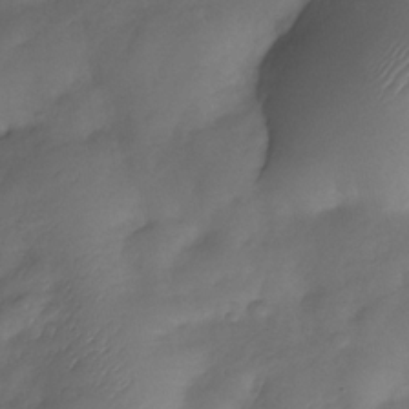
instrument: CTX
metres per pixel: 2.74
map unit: Nhe
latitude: -33.9556
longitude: -144.0633
